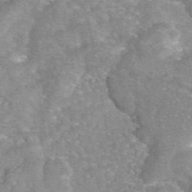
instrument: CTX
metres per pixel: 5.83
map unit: eAb
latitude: 45.5182
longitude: 104.9730
